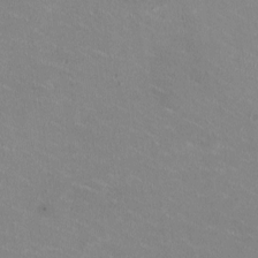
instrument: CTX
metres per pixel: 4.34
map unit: HNhu
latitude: -1.8423
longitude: -2.5545
